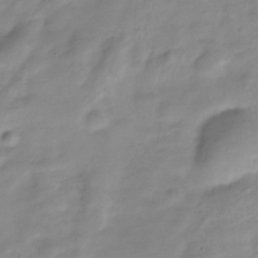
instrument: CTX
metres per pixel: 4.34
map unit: Hve
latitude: -32.2740
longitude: 90.4251
